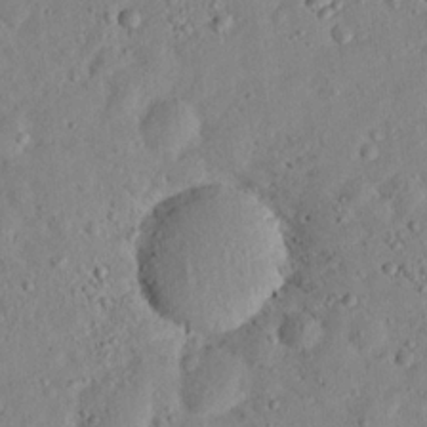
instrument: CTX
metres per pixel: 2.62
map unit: lHvf
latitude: 14.6491
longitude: 179.1242
